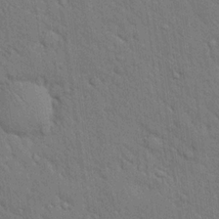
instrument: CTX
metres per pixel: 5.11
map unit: eHh
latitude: 18.7624
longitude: -62.1200
